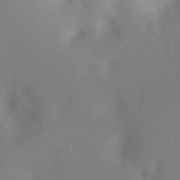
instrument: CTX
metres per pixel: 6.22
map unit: Ht
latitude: -7.4454
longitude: -23.9717
